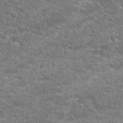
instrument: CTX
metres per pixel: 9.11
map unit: Hto
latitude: 24.9891
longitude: -49.7072
